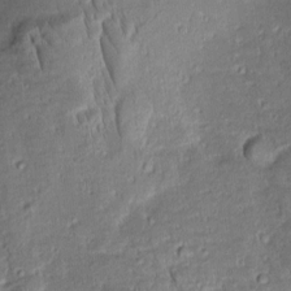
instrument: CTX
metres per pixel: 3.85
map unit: Aa
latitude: 8.7435
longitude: -133.1592
